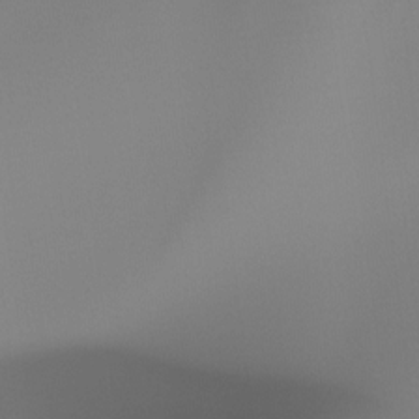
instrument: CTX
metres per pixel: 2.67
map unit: Htu
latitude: -14.4440
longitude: -45.8394
